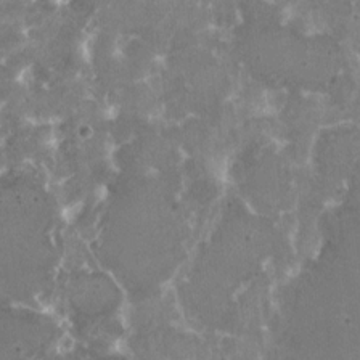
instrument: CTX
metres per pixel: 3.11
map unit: HNhu
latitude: 1.4993
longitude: 6.6896
